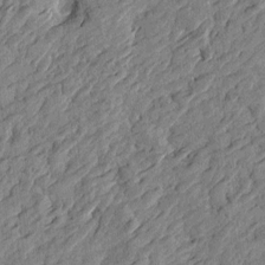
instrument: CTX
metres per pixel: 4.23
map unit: Htu
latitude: -2.8596
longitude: -179.1592
